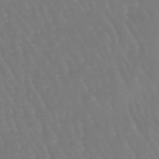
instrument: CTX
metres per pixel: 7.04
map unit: eHb
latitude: -46.4251
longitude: 79.2376
